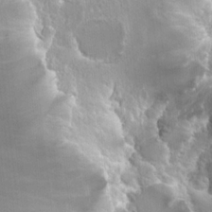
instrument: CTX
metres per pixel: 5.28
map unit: Hto
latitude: 20.6113
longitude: -39.9906
